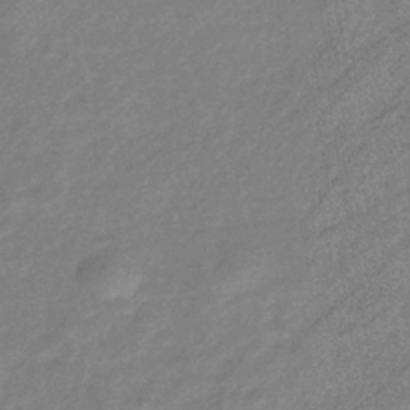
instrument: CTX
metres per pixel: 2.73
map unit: eHb
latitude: -40.5007
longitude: 81.8045
